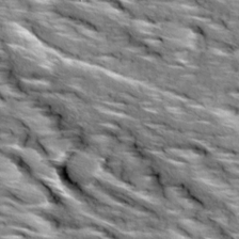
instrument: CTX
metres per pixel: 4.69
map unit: Ave
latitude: 18.8380
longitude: -135.7260
